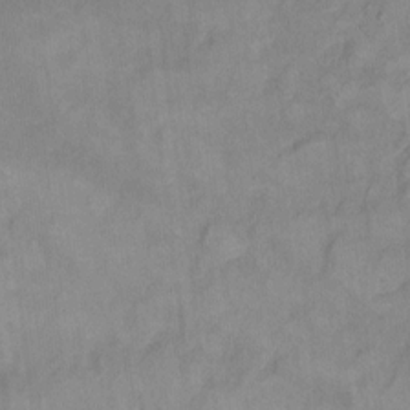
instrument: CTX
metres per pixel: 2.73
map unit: Hto
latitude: 7.5182
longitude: -36.1578
